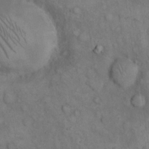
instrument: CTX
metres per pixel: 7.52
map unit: eHh
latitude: 14.8758
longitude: -64.7624
